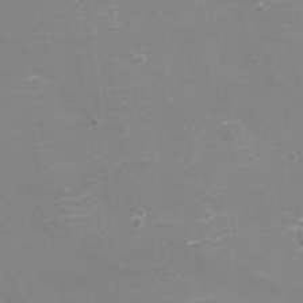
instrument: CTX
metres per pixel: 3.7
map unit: eHh
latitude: -4.0850
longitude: -75.3860
